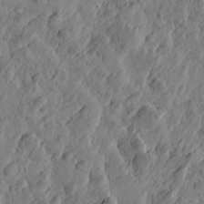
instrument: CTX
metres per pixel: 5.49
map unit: Htu
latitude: -2.5951
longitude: -178.5357
